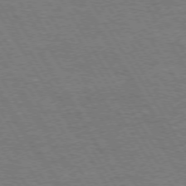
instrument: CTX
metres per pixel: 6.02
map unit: Hpe
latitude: 72.7436
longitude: -123.8205
